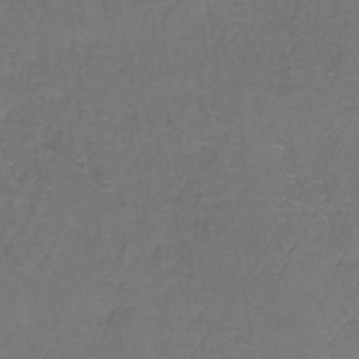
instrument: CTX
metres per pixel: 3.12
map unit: lHb
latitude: -38.3873
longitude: 61.2754
